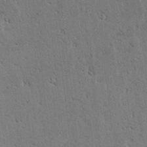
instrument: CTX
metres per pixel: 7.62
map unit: lAvf
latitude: -4.1416
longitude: -112.8947
